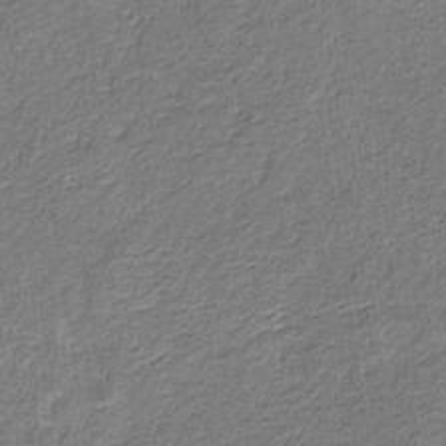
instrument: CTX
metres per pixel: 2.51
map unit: eHb
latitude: -30.7652
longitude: 68.8785
